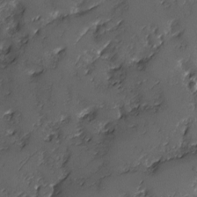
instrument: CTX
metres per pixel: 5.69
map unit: Ave
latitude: -7.9367
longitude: -118.1011
